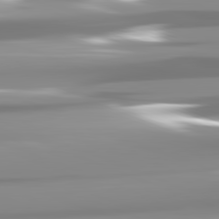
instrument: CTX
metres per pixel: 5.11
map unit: lApd
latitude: 82.1199
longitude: -138.6868
